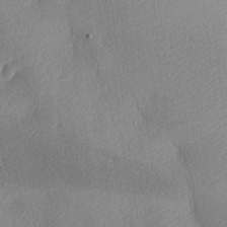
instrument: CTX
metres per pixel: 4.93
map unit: lAa
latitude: -8.9353
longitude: -127.4427
